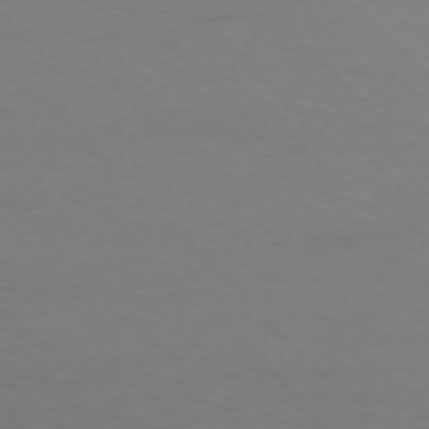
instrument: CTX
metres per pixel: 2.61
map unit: Ap
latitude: -77.3321
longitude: -69.4993
